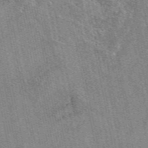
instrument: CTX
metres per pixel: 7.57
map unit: eAb
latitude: 49.1403
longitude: 104.9352
